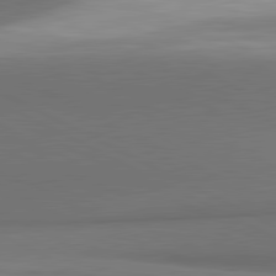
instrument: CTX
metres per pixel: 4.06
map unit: lApd
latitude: 81.4237
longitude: 155.1431
